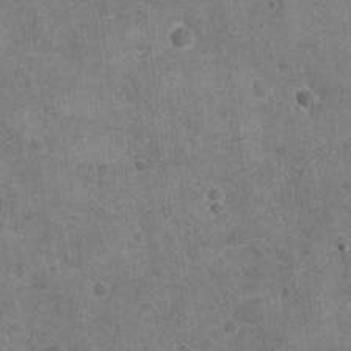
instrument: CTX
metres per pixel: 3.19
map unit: Nhu
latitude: -18.6896
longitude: -56.1955
